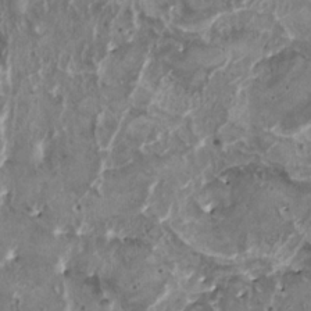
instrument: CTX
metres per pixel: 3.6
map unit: HNhu
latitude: 1.5938
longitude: 5.3509
